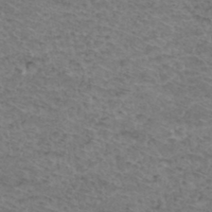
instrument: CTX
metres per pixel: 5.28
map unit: Hto
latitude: 36.7813
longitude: -47.0648
